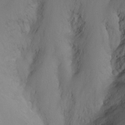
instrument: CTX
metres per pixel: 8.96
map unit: Nhu
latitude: -13.6722
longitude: -65.9528
